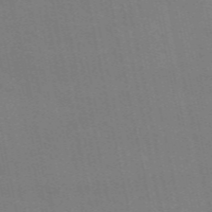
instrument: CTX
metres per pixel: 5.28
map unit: eAb
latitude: 51.4048
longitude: 108.5763
